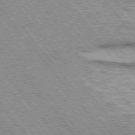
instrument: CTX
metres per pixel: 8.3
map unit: lApd
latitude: 75.1970
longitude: -49.1403
